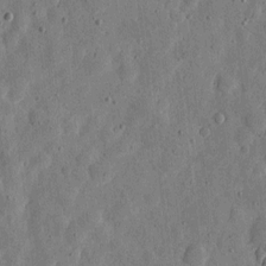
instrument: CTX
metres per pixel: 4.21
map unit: eHh
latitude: 5.8772
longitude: -71.9339
